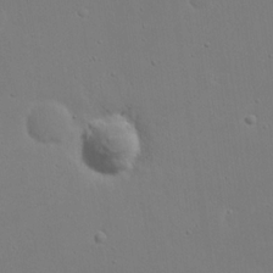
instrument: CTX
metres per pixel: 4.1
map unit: eHh
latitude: 18.7246
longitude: -71.7827
